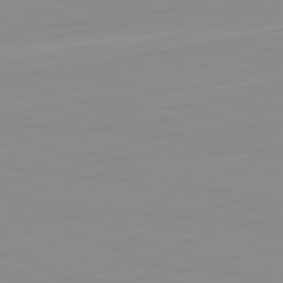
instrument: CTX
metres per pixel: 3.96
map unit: Hpe
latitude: -82.5007
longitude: 17.3888
